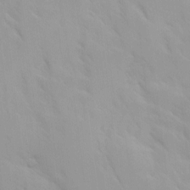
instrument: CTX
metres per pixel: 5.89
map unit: Ave
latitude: 9.4804
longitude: -103.2726
